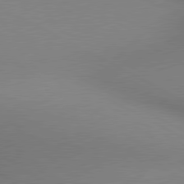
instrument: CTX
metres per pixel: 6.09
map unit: lApd
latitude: 80.4034
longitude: 134.6330
